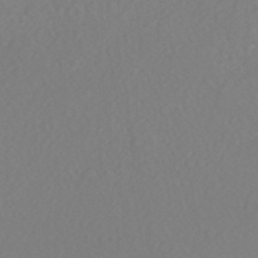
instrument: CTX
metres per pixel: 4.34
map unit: HNhu
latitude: -47.0486
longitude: 104.7085
